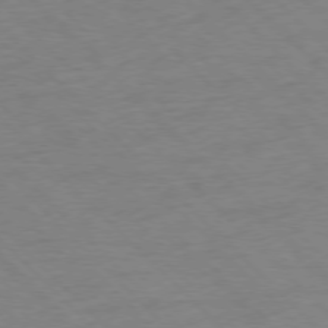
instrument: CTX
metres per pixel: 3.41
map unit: Ap
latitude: -77.3132
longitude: -85.7072
